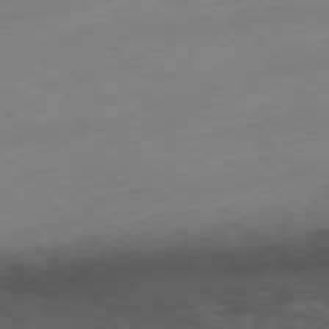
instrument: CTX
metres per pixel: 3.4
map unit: Ap
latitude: -78.8030
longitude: -63.3860
